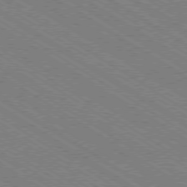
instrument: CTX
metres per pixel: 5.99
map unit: Ap
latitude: -79.4265
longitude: -79.3104
